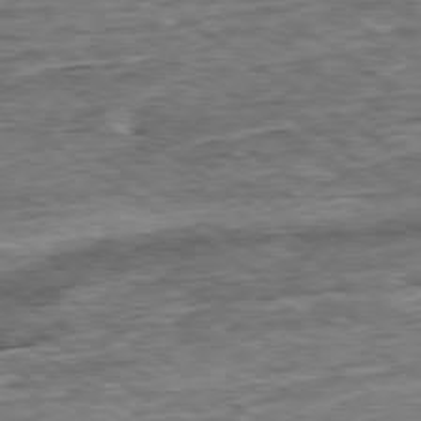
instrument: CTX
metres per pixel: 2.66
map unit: Ap
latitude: -79.3509
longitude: -85.0270
